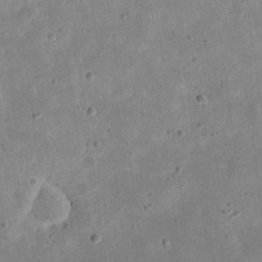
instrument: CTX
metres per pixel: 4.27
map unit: eHh
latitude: 21.8773
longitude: -67.8772
